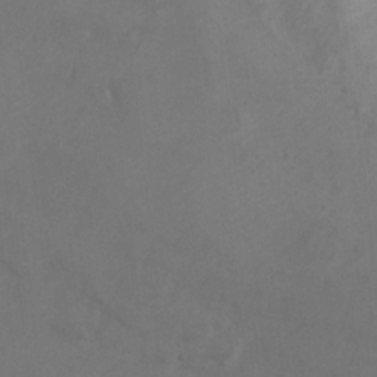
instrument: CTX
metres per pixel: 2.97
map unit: Ht
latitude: 5.1592
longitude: -29.6694
